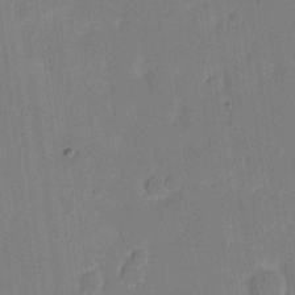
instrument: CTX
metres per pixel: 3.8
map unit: eHh
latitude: 6.4223
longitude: -66.8191
